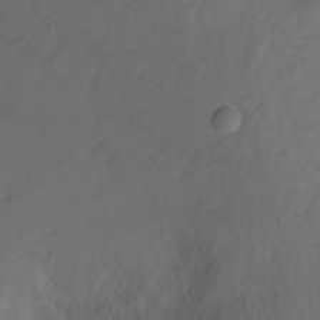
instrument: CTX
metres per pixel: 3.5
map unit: Ht
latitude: 2.2522
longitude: -33.9528
